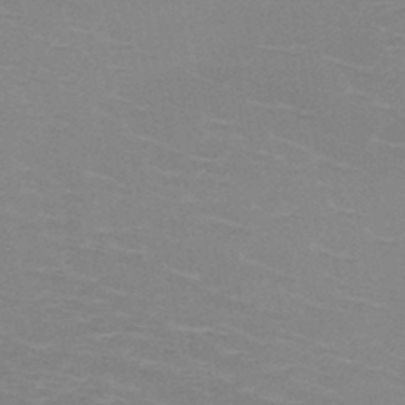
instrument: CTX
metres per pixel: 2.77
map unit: HNb
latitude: -47.7099
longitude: -46.4790
